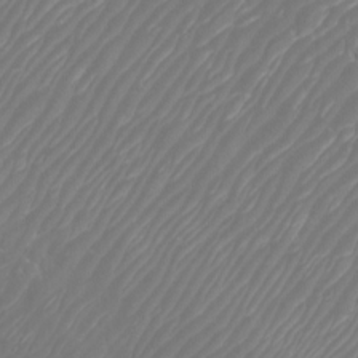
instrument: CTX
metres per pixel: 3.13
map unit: Htu
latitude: -5.8611
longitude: -75.0081
